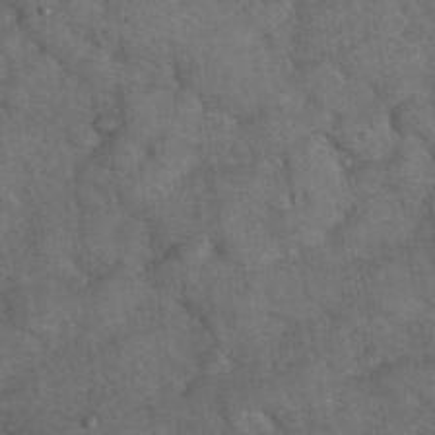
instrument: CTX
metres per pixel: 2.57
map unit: eHh
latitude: 38.0444
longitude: -66.8758
